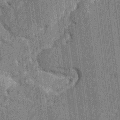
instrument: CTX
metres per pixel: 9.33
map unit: HNhu
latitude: 6.7057
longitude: -6.1956
